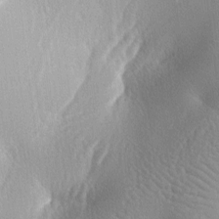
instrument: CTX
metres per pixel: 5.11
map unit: lAa
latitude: -7.3509
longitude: -124.8191
